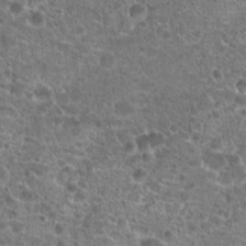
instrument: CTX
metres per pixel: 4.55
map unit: Hto
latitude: 20.1767
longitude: -42.1578
